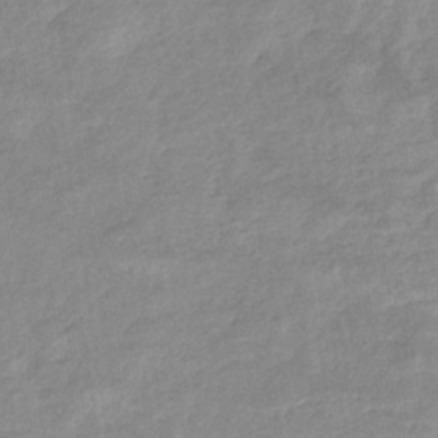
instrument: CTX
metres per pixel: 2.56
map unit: eHb
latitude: -35.9178
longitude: 77.2943
